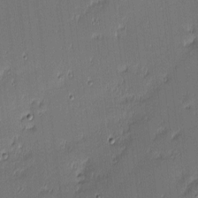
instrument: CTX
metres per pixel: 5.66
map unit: eHh
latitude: -3.4832
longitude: -82.9702
